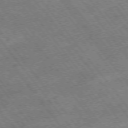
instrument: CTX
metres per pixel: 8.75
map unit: Hpe
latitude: -75.5588
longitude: -18.7813
